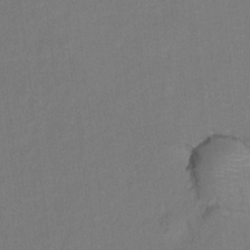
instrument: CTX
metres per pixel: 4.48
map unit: Hto
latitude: 5.3104
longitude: -32.3467
